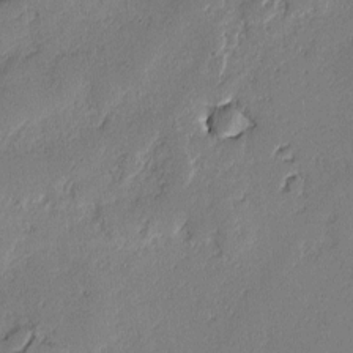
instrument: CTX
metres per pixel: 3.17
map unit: lAvf
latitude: -2.4440
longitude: -108.1200
